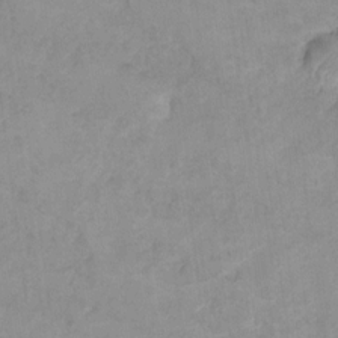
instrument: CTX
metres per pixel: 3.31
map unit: Hto
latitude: 7.8394
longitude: -35.5182
